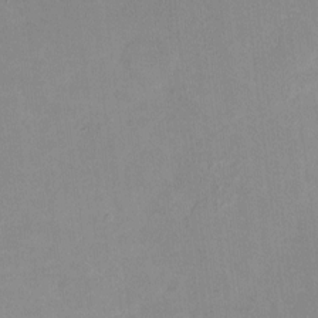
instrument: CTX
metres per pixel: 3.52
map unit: HNhu
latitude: 7.7827
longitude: 11.3699
